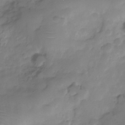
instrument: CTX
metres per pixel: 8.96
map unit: Hve
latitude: -30.3306
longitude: 95.6155
